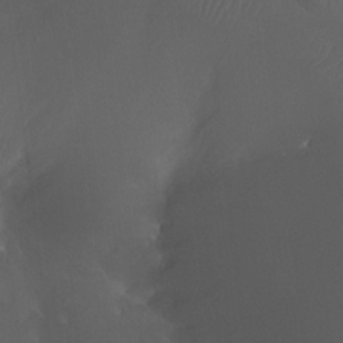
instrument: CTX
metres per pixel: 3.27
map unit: Ht
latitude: -11.9556
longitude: -44.4979
